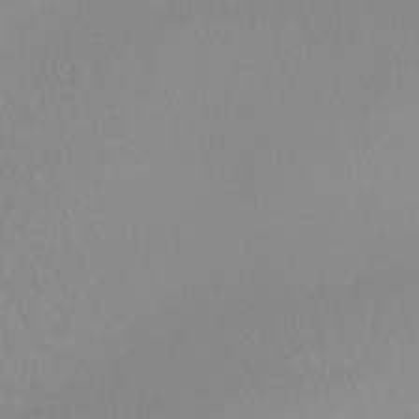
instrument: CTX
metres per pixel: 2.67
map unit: lHb
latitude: -41.5021
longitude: 71.1431
